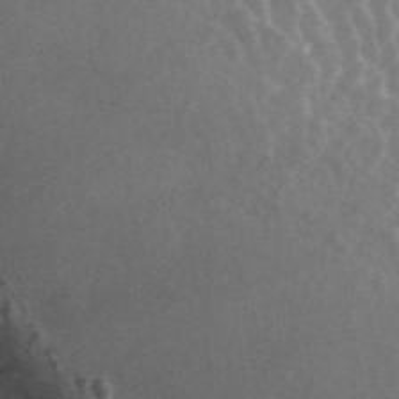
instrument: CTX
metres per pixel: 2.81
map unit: ANa
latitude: 43.4804
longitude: 25.4076
